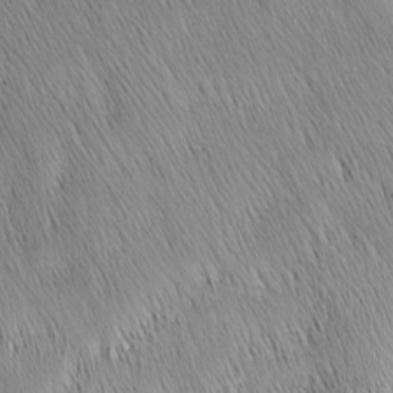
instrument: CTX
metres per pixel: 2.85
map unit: Nhu
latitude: -4.7274
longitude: -150.0633
